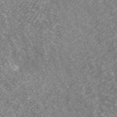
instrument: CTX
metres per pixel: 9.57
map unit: ANa
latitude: 43.4238
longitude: 25.1431
